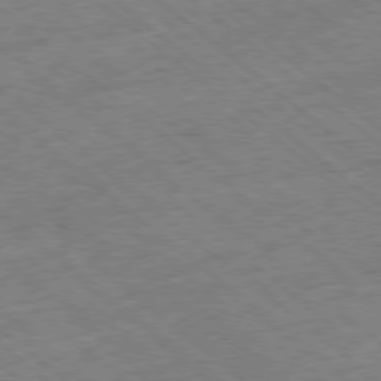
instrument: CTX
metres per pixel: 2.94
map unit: Ap
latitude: -78.6707
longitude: -48.8191
